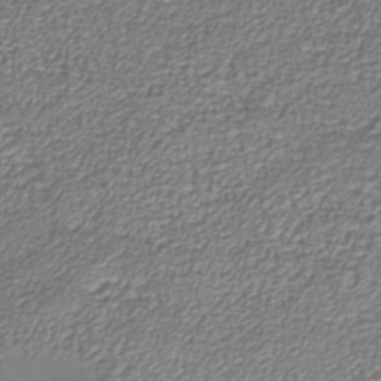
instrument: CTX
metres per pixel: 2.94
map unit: Nhu
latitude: -39.2754
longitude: -84.8947
